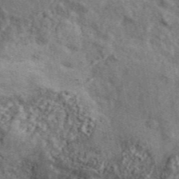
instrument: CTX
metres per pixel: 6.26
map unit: ANa
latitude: 45.6883
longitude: 45.3510
